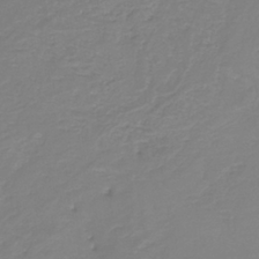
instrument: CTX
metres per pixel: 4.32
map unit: HNb
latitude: -35.6722
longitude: 51.2187
